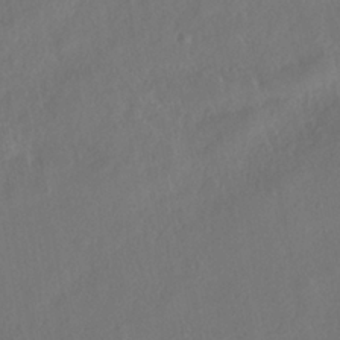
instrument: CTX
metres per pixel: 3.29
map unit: HNhu
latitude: -38.9731
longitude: 107.5399
